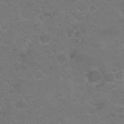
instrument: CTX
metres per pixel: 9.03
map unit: Hto
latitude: 19.2726
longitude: -35.7071
